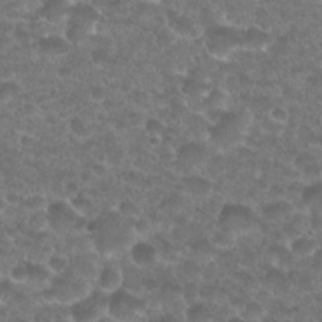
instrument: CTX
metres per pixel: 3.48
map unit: Nhu
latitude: 27.2915
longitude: -52.4601
